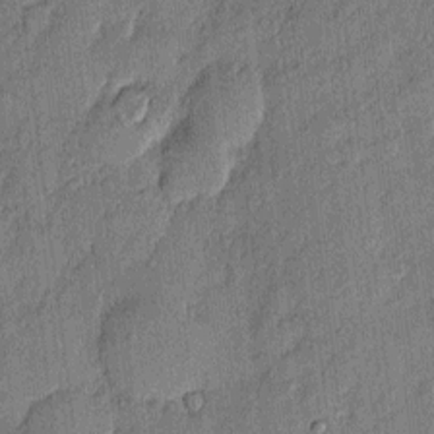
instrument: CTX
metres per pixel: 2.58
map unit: eHh
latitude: 3.9528
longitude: -75.8205
